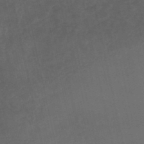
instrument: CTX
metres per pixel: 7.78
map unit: lHb
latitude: -47.0675
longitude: 70.3873
